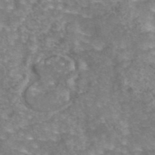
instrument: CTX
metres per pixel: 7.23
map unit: eAb
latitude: 44.4790
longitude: 104.7085
